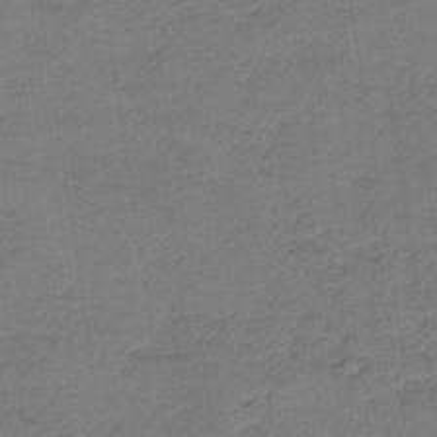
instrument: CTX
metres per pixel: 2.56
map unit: HNb
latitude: -35.7478
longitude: 54.3495
